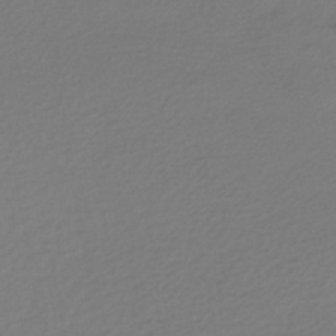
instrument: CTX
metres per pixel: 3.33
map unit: HNhu
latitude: -42.8974
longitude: 96.5196
